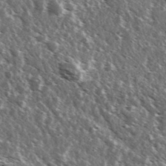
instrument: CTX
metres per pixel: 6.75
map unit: Ave
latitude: 37.4616
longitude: -108.2711
